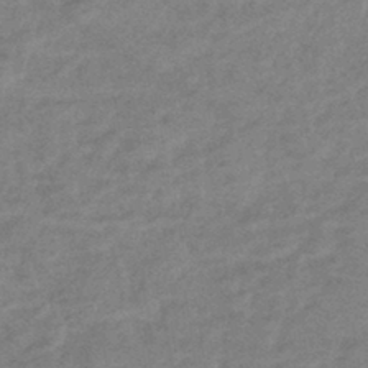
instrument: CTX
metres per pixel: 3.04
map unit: eHb
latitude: -41.5777
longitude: 83.3321
